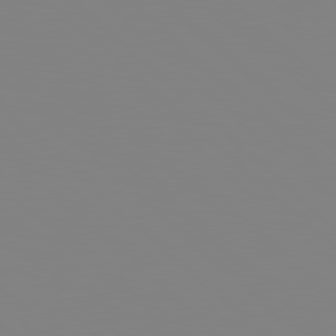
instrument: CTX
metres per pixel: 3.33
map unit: Hpe
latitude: 78.4034
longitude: 178.6896
